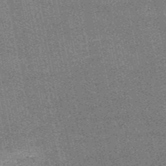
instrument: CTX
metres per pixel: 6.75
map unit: HNb
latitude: -52.3873
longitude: -42.4790
